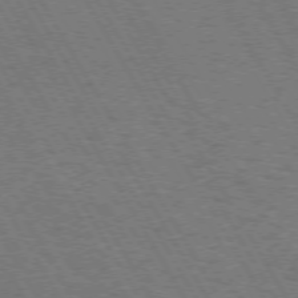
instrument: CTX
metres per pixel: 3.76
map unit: Hpe
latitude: 72.5546
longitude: -129.0080
